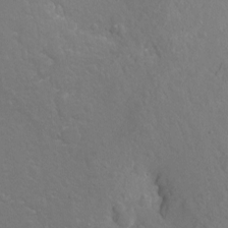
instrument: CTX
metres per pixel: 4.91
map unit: Hto
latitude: -7.5588
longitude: -46.4412
